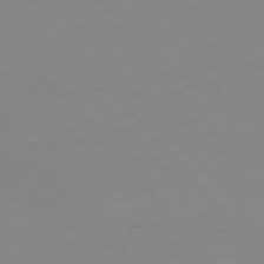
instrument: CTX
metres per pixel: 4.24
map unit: Hpe
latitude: -76.1606
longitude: -19.3859
